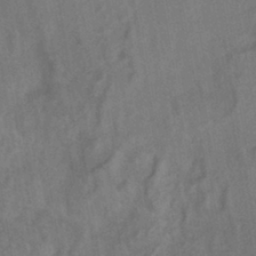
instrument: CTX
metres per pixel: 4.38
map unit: HNhu
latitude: -41.6344
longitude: 91.5966
